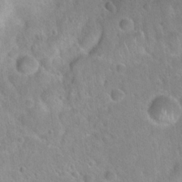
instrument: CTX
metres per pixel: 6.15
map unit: Hto
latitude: 21.8961
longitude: -50.8947
